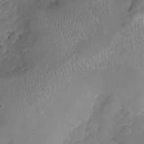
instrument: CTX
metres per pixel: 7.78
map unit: Nhu
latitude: -17.7667
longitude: -57.3670
